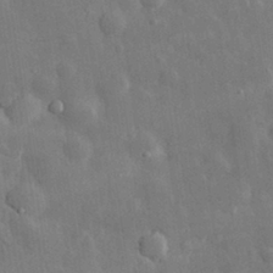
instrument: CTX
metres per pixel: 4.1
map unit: eHh
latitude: 29.0269
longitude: -79.0837
